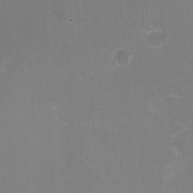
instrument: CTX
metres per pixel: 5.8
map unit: HNhu
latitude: -2.0661
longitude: -1.4237
